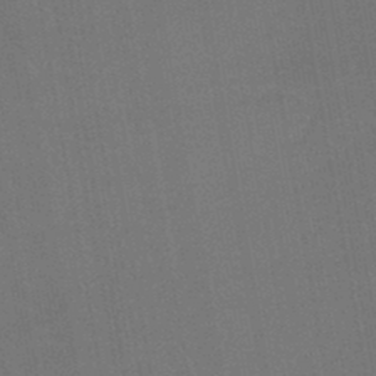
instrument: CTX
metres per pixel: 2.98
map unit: lHb
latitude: -45.3510
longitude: 67.7478
